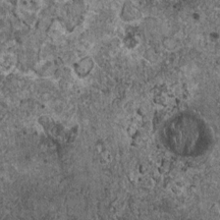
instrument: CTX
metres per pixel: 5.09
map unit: HNhu
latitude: 0.7057
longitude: 3.7099
